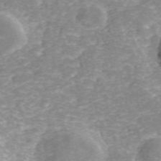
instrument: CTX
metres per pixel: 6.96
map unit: ANa
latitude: 41.0647
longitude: 33.9367
